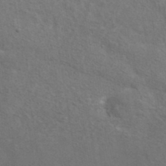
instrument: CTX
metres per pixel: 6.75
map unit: ANa
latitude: 39.8961
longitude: 22.2929
